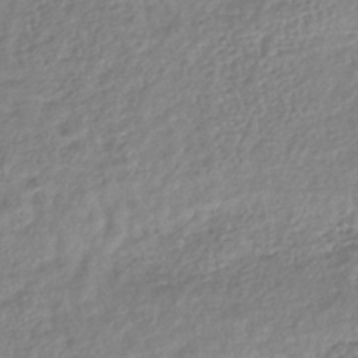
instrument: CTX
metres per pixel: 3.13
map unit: lHb
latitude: -42.7463
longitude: 69.1053
